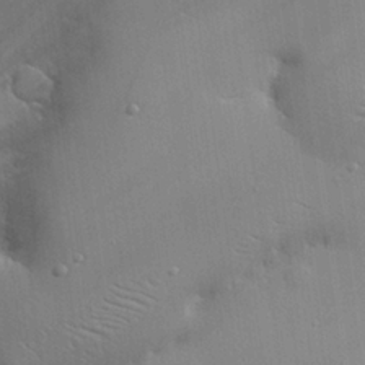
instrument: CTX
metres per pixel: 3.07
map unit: eHh
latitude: 24.8380
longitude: -90.3089
